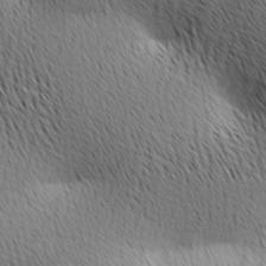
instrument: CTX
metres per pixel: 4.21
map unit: Ave
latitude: 10.7624
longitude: -107.5371
